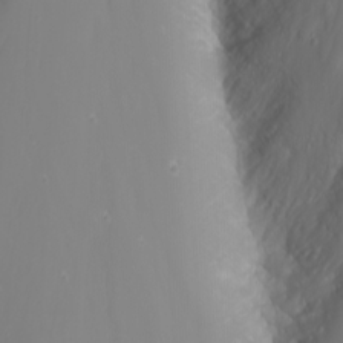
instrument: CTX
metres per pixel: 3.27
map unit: Nhu
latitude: -7.0108
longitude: -88.4412
